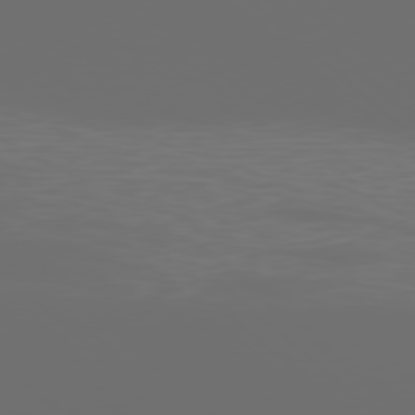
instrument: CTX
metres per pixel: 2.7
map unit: Ap
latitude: -78.7463
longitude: -69.3671
